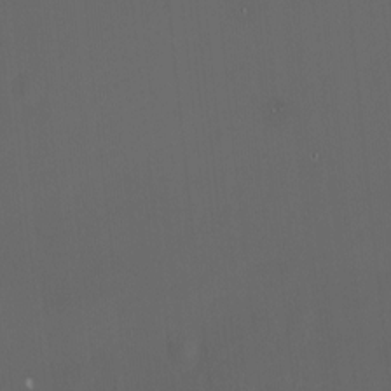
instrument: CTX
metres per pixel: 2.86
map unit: Nhu
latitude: -5.4265
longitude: -90.9325
